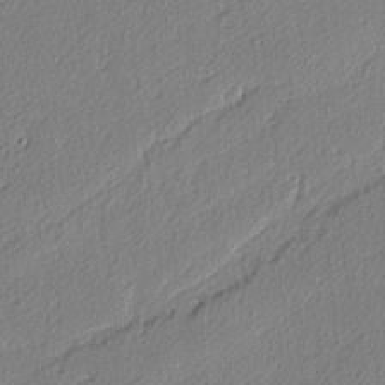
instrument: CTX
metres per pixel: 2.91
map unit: lAvf
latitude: -4.1794
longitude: -108.8191
